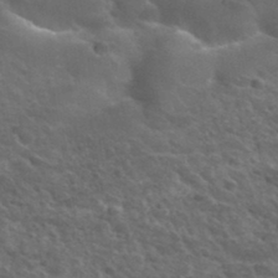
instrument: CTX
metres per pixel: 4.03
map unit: Hto
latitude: 33.6883
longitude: -50.1577
